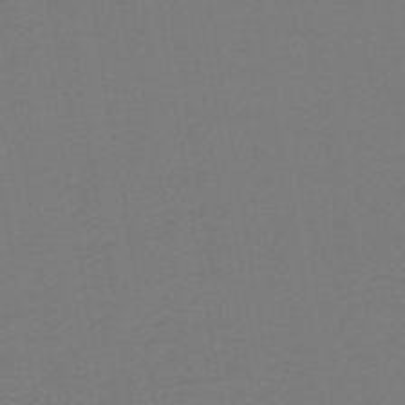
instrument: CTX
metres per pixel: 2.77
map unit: lHb
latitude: -42.9163
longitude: 53.7666
